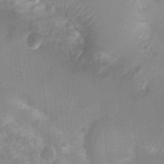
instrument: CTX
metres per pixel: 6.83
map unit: Nhu
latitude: 6.7813
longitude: -19.1214
